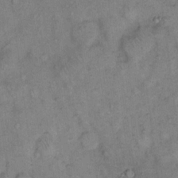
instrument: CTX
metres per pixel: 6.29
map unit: eHh
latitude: 14.8758
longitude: -65.0080
